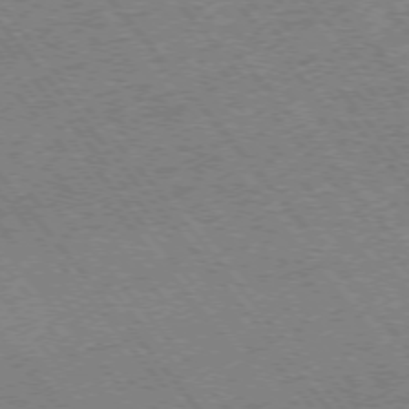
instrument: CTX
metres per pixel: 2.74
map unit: Ap
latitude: -75.3132
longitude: -86.8191
